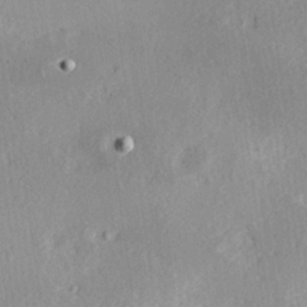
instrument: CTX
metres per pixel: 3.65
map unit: Hve
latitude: 25.9150
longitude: -94.1767
